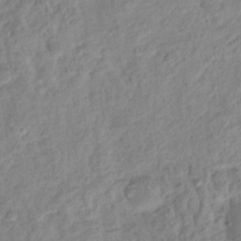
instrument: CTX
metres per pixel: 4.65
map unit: Hto
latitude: 13.3482
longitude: -38.6868
